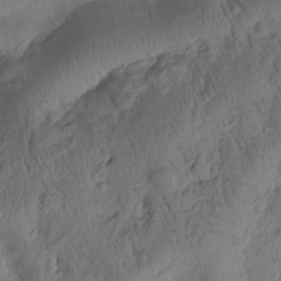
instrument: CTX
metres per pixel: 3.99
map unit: Htu
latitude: -0.8030
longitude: 174.8596
